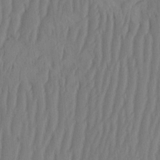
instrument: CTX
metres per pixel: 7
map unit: HNhu
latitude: -2.3117
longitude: 14.1228
